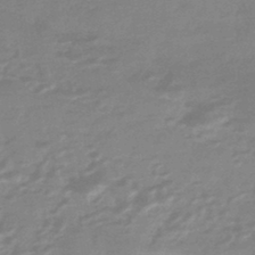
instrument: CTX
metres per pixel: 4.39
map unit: HNhu
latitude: -44.4629
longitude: 90.0094
